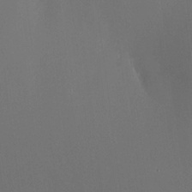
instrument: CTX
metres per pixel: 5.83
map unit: HNhu
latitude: 13.2726
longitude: 13.0109
